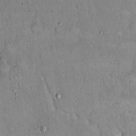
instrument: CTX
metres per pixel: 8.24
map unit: Hto
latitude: 16.4790
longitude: -59.1214
